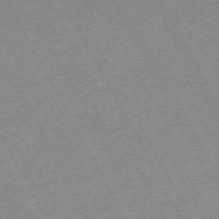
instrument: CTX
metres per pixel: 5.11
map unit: Hpe
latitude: -72.2550
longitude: 10.9164
